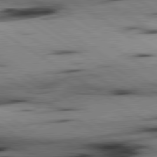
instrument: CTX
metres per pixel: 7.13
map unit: lApd
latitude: 80.1200
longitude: 163.8422
